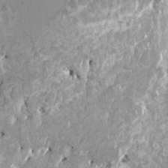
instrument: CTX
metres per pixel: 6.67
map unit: HNhu
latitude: 2.7246
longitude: 6.4251
